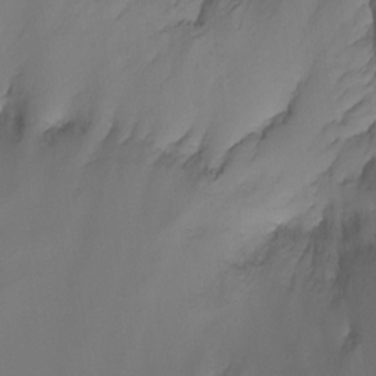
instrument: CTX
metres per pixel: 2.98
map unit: Nhu
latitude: -7.4076
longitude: -52.1956
